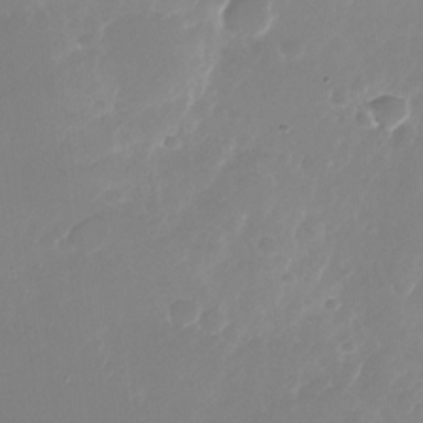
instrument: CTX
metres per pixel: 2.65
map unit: Nhu
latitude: -26.6707
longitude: -72.1389
